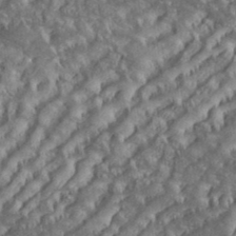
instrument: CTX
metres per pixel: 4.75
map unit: eHh
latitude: 36.4223
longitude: -133.7639
